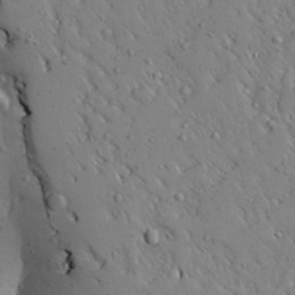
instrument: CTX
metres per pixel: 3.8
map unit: Aa
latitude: 27.2537
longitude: -128.2333
